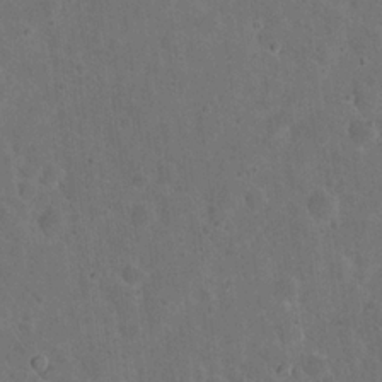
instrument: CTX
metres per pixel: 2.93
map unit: eHh
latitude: 20.2334
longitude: -62.0633
